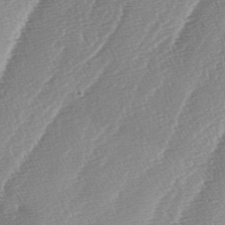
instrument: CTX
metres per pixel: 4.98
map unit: lAa
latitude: -4.3873
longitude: -129.9528
